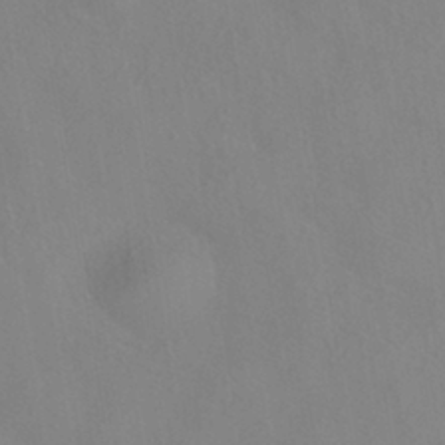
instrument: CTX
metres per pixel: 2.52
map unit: HNhu
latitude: -40.2172
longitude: 101.1431
